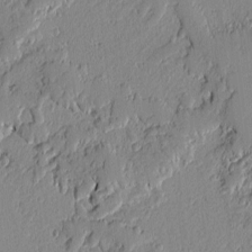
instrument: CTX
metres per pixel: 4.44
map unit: lAvf
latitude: -1.2565
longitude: -107.0647
